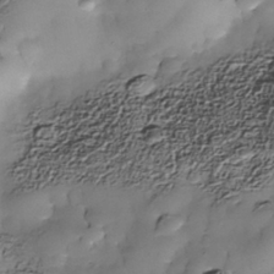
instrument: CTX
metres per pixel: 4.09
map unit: Nhe
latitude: -38.1417
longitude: -147.8206
